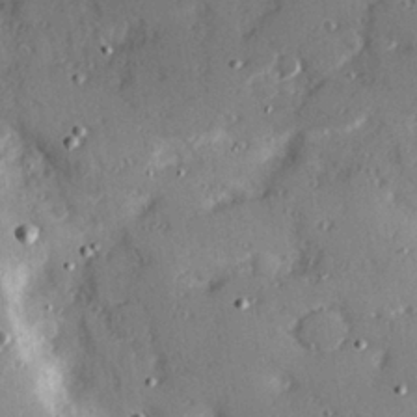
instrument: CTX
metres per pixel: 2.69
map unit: Hve
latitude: 26.1578
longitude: -93.6882
